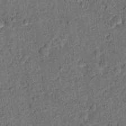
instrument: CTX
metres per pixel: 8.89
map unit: Ht
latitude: 9.3104
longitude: -38.5924
